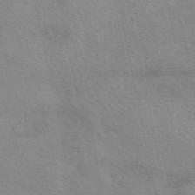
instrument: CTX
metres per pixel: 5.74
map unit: eAb
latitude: 49.9339
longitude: 120.7463
